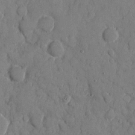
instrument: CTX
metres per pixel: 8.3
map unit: eHh
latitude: 8.5168
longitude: -67.2159
